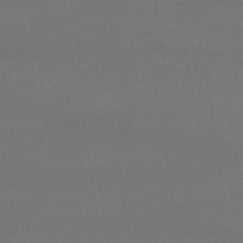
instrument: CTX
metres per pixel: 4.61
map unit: lHb
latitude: -46.9541
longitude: 67.6344
